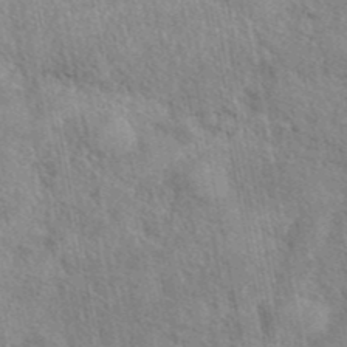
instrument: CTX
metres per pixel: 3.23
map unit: eAb
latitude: 42.7813
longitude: 113.5021
